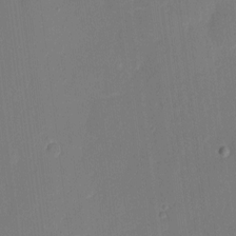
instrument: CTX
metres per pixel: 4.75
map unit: eHh
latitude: 7.4615
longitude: -68.7057
